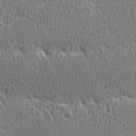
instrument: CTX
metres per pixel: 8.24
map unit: Ave
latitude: -0.8408
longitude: -114.7813
